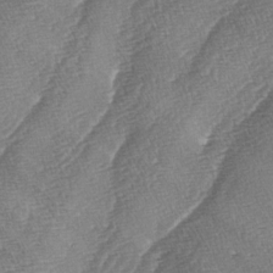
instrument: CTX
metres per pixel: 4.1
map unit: lAa
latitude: -4.0850
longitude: -129.5182
